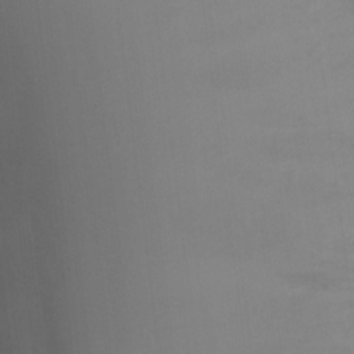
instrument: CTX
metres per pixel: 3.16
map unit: Ht
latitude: 2.1011
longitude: -23.2537
